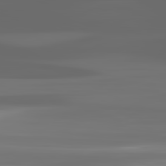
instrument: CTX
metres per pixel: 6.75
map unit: lApd
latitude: 82.6868
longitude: -136.1200
